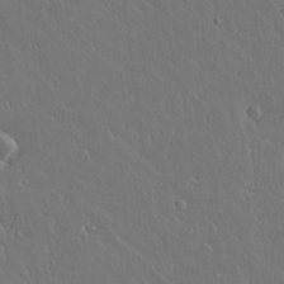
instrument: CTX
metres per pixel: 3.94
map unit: lAvf
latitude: 15.5938
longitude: -126.6869
